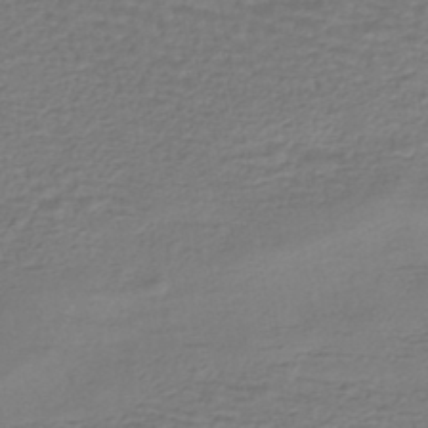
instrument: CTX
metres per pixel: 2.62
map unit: HNhu
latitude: -45.9367
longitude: 96.5385
